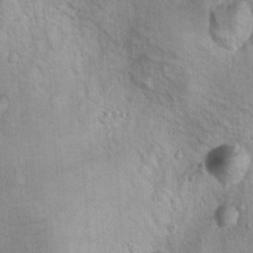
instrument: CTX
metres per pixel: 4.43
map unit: Nhu
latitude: 12.8002
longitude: -26.9514
